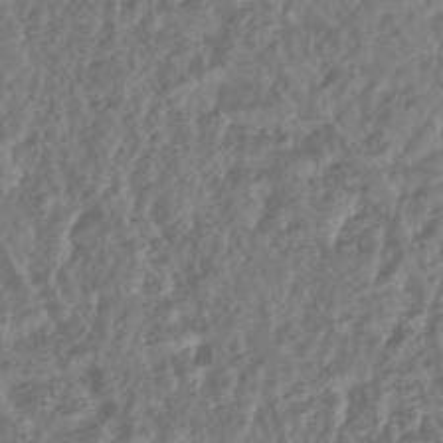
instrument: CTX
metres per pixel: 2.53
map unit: lHb
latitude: -43.7477
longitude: 76.3117
